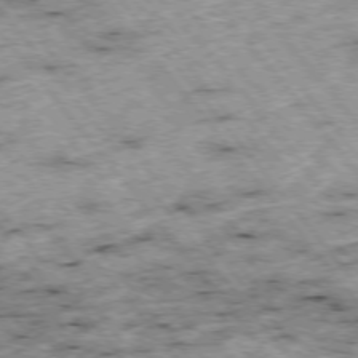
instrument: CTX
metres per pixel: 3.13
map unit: Hpe
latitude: -75.9556
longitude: -18.7246
